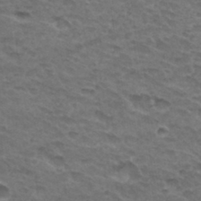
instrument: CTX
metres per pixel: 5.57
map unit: Hto
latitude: 32.6113
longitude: -47.5560
